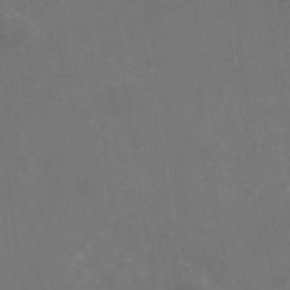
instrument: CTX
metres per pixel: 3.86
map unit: Nhe
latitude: -37.6532
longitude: -90.5168
